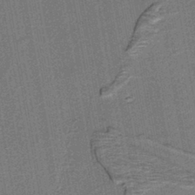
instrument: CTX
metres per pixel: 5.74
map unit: lHb
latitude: -39.8234
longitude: 52.8030
